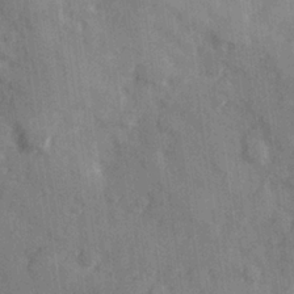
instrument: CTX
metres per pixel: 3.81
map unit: Hve
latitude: 25.8016
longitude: 147.6911
